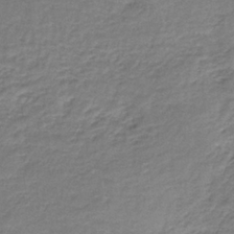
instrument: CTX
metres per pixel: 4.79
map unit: lHb
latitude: -35.6722
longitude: 62.2928
